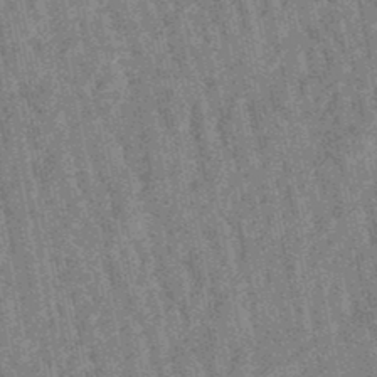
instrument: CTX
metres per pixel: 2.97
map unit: lHb
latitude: -47.5021
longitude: 77.7289
